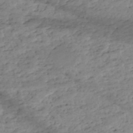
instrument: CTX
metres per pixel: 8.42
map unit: eHh
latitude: -51.6344
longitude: -24.1766
